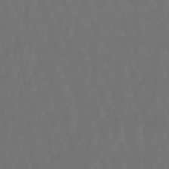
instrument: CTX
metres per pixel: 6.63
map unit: lHb
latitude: -47.8044
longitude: 79.7099
